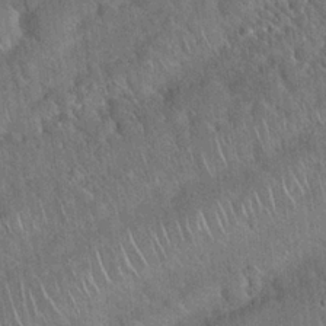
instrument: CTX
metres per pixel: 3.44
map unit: Hto
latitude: 19.7827
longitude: -52.4979
